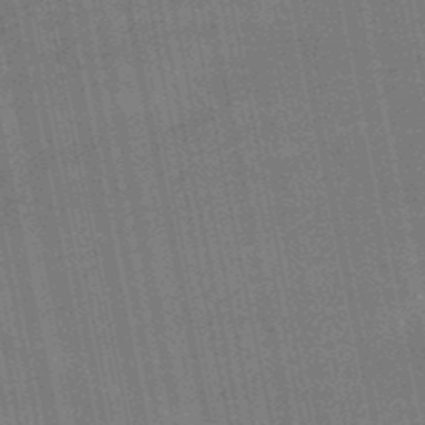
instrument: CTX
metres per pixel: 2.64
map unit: lHb
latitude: -49.5022
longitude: 74.0094
